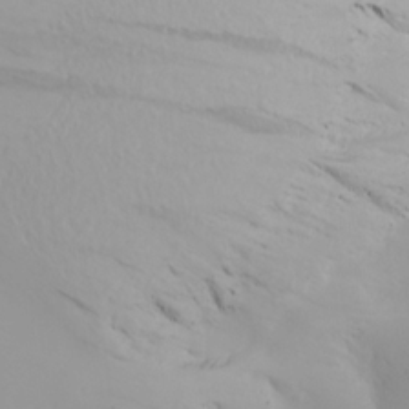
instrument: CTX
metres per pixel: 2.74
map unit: Aa
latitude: 22.0444
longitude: -145.7827
